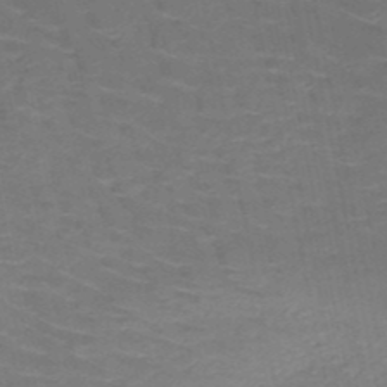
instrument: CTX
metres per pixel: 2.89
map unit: HNb
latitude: -50.8975
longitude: -48.0255
